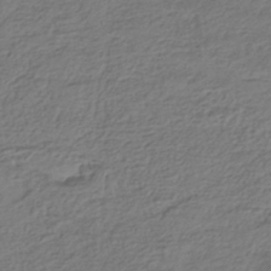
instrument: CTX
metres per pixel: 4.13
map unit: HNhu
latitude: -43.2375
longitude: 101.1431
